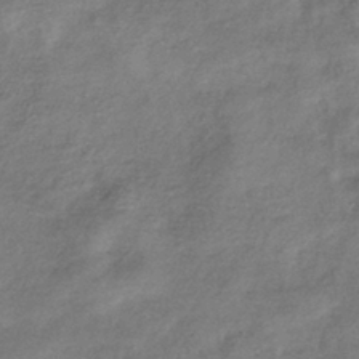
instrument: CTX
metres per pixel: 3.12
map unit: eHb
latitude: -38.5385
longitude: 76.2928
